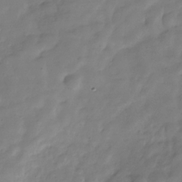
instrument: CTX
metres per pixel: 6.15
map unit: Hve
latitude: -31.3509
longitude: 91.2943
